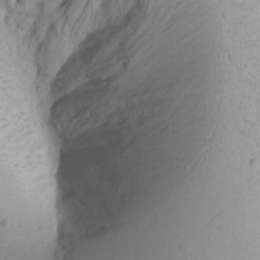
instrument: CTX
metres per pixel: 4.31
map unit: Nhu
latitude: -7.5777
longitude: -70.8002
